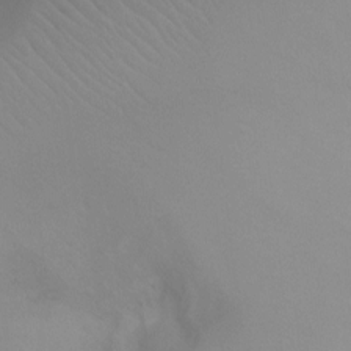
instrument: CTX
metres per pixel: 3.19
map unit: Ht
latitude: -4.3873
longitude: -27.4993
